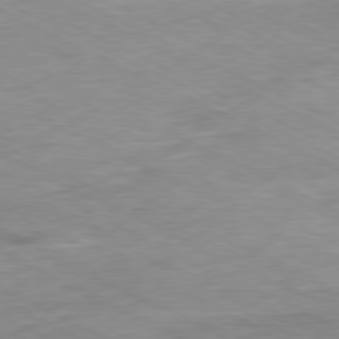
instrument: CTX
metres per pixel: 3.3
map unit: Ap
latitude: -80.5196
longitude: -75.3482
